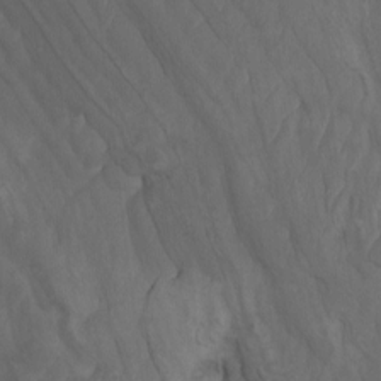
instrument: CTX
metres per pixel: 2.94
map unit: Htu
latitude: -6.8597
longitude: -67.6882
